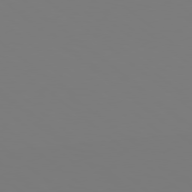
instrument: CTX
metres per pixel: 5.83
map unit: Hpe
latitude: 78.5546
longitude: -163.9150
